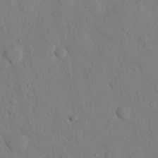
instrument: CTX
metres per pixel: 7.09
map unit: eHh
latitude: 26.1956
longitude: -79.3104
